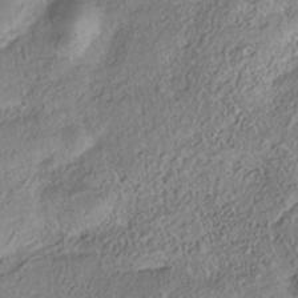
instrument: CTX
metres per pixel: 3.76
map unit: Nhe
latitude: -38.3118
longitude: 138.4440
